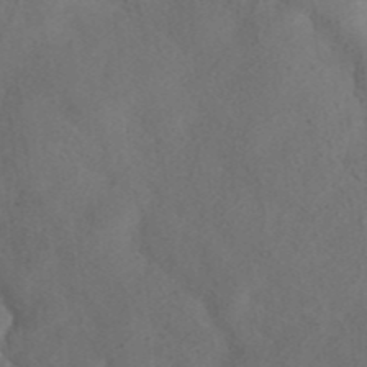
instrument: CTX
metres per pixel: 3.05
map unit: ANa
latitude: 35.7449
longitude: 13.5399
